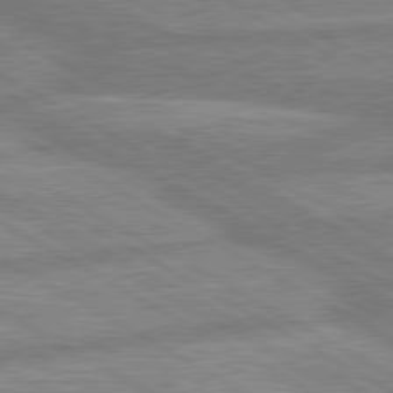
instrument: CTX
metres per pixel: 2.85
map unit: lApd
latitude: 80.1389
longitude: -171.5749
